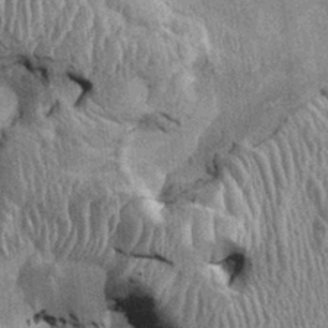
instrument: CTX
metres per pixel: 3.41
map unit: Ht
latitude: -0.2551
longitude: -14.2145
